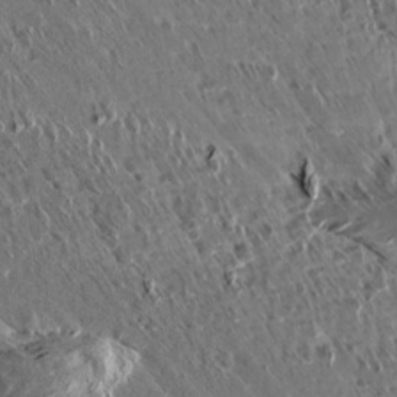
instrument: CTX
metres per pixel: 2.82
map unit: Aa
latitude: 13.7828
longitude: -143.5749
